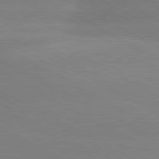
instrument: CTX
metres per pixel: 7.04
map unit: lApd
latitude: 80.4412
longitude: -147.8773
